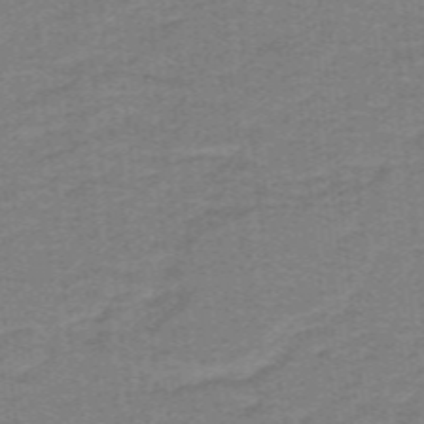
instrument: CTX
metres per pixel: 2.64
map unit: lHb
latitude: -41.7477
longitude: 54.0661
